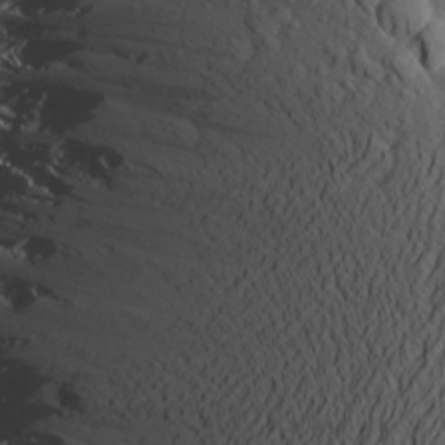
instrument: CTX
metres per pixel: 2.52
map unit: Aa
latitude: 22.8380
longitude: -143.9906
